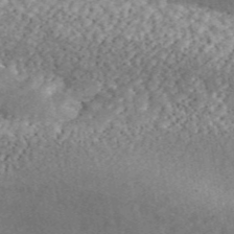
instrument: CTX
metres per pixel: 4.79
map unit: ANa
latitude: 45.4993
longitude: 46.8030
